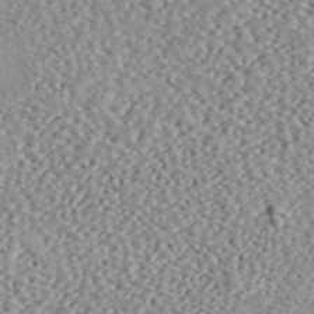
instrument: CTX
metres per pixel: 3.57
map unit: ANa
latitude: 45.8205
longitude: 50.4629
